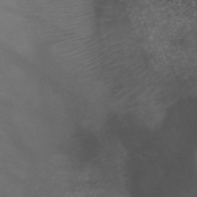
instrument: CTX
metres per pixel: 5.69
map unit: HNb
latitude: -50.1039
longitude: -46.4412
